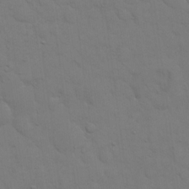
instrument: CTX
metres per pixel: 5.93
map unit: eHh
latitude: 18.6301
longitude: -63.0270
